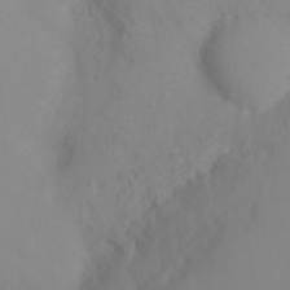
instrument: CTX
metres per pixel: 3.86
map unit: Ht
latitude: -4.0283
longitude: -28.2144
